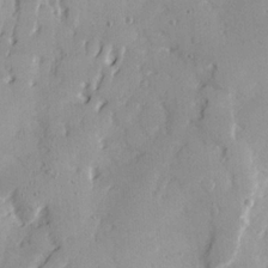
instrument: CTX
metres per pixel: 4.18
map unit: Ave
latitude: 21.8017
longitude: -131.3482
